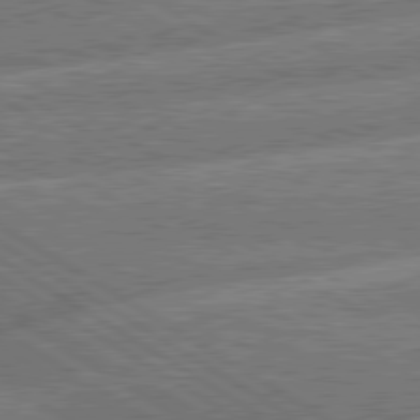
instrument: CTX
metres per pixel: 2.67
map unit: lApd
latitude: 79.9906
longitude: -158.1956
